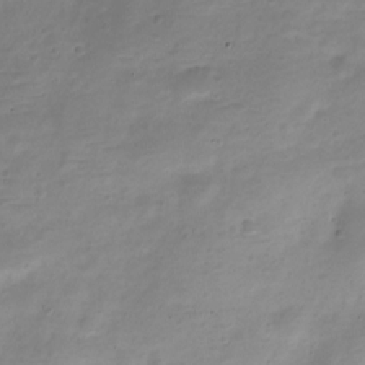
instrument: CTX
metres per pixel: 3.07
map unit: Nve
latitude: -22.7086
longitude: 104.6896
